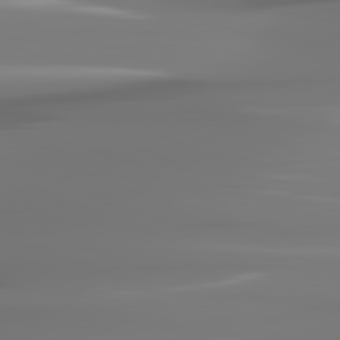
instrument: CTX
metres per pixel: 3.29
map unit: lApd
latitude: 81.7450
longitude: -144.0255
